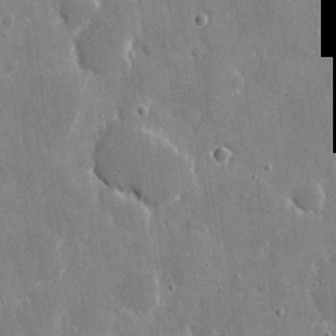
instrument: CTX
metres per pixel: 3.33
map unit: eHh
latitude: 9.5182
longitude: -69.4993
